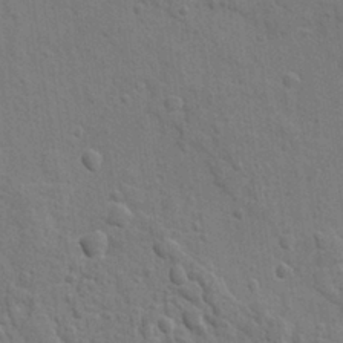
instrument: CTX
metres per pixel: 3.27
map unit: lAvf
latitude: -8.7652
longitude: -120.4412
